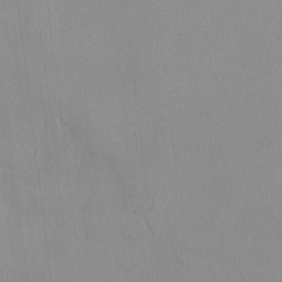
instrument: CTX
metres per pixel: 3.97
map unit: HNhu
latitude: 3.5371
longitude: 6.6896
